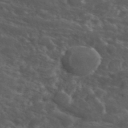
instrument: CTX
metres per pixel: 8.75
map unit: ANa
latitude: 42.4034
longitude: 14.5385
